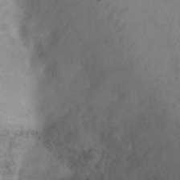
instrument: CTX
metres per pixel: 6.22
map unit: Ht
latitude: 0.5357
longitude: -38.0822
